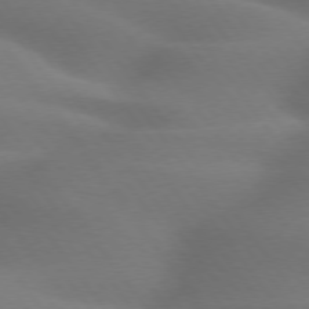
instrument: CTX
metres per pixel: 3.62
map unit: lApd
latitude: 75.1781
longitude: -59.6505
